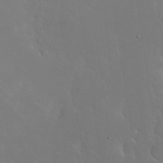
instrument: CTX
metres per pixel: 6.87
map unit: Nhu
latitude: 30.8002
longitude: -57.4993
